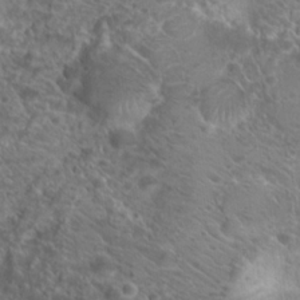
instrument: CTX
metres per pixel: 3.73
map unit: Hto
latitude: 20.2523
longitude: -40.8191
